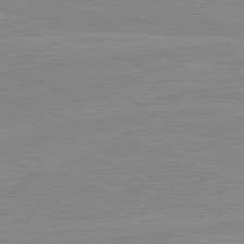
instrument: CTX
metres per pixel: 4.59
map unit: lApd
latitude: 80.6301
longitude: -176.2900
